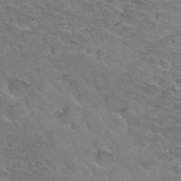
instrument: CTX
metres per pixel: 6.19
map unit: Hto
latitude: 33.2348
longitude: -46.2901
